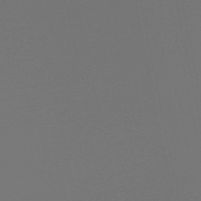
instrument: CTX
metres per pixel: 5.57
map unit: eHb
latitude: -50.5574
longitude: 70.1039
